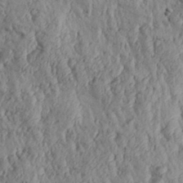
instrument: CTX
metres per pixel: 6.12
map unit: Aa
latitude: 30.2523
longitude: -137.5371
